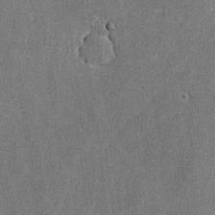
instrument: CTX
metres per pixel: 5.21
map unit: lAvf
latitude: -8.2739
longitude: -113.1592
